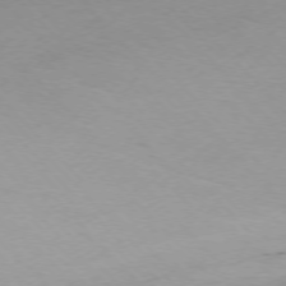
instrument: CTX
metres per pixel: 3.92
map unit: Ap
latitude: -76.5952
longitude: -71.0458
